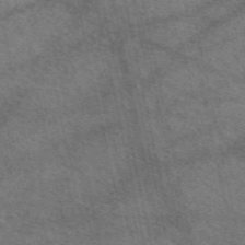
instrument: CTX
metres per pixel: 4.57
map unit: eAb
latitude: 50.9702
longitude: 114.0661
